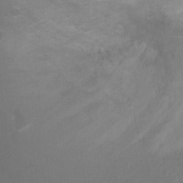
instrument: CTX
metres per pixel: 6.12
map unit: Ht
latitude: 2.2900
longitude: -28.9325
